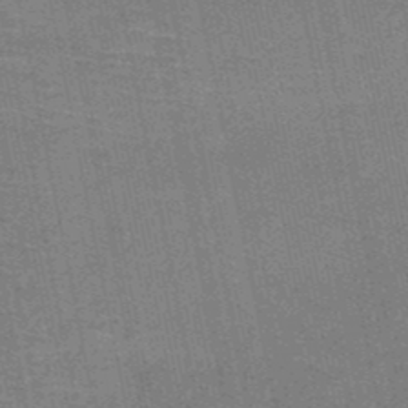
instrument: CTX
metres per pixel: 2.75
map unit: HNb
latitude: -51.2754
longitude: -44.4979
